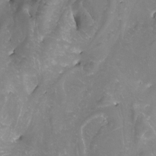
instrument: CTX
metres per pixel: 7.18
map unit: Nhu
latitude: -8.2739
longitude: -94.3845
